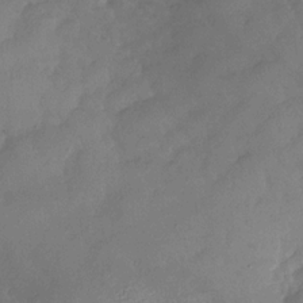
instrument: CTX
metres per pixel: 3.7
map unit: Nhu
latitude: -27.3887
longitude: -57.8394
